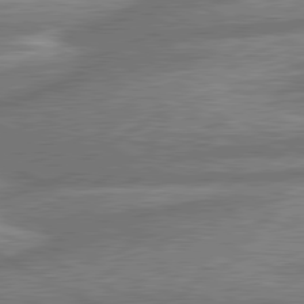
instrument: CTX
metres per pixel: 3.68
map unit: lApd
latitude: 80.9136
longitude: -166.0822
